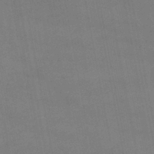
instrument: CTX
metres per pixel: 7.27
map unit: HNb
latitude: -45.7289
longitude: 56.5007
